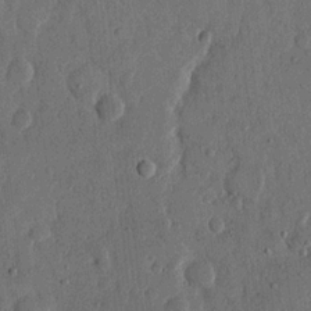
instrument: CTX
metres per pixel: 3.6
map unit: eHh
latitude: 14.1767
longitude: -68.1011
